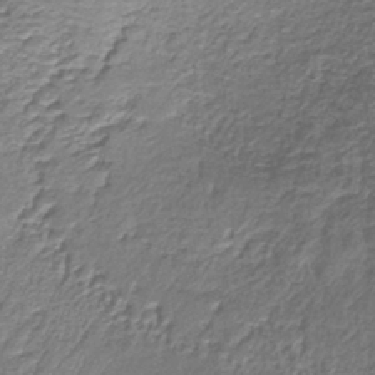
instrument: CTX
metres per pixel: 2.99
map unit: lHb
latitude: -39.1053
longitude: 61.2376
